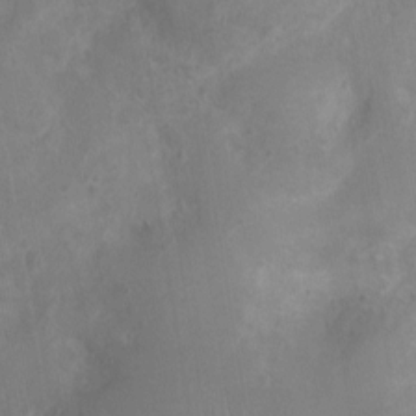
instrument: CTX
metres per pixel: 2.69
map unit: Nhu
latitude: 1.6694
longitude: -15.1404
